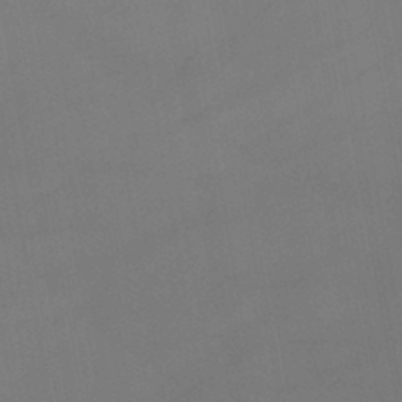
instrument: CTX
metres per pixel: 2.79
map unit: lHb
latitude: -45.5021
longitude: 75.0298
